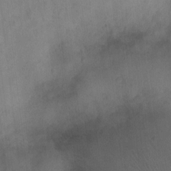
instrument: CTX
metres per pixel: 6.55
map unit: Ht
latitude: -4.7652
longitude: -17.0081
